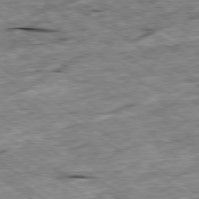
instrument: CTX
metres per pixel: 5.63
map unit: Ap
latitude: -79.7666
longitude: -87.6505
